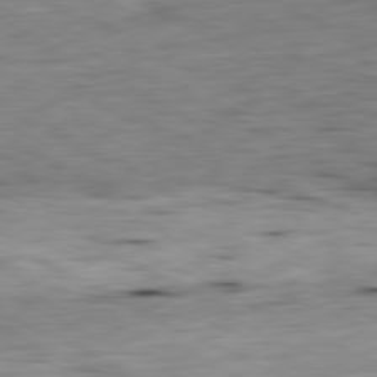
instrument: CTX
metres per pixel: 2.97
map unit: Ap
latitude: -81.1998
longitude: -70.7435
